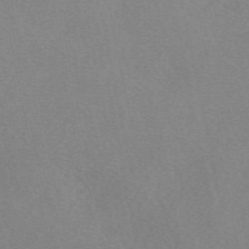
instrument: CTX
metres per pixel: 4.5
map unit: eAb
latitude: 49.1025
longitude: 107.5966
